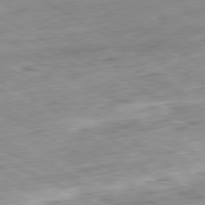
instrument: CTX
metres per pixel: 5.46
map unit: Ap
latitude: -80.6708
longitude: -81.0458
